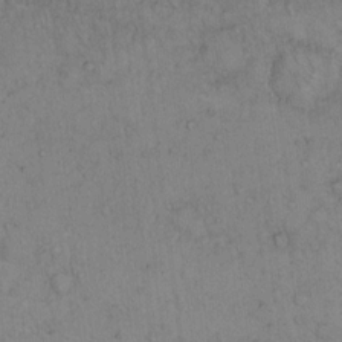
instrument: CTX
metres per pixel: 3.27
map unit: Hto
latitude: 13.3860
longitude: -56.5167
